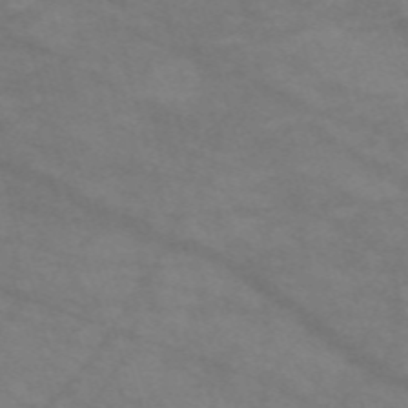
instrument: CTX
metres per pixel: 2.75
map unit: Nve
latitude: -59.2753
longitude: 59.2564
